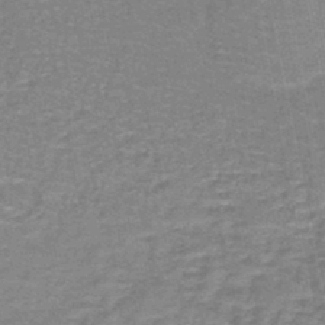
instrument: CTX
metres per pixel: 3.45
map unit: lHb
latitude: -43.3320
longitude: 54.8975
